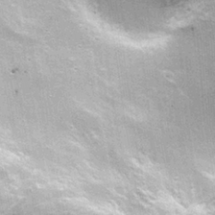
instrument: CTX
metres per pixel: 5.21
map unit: Nhu
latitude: 1.8961
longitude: -17.0836
